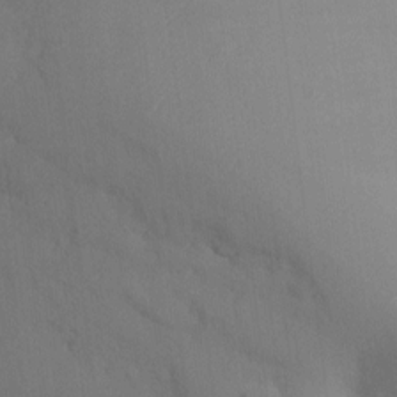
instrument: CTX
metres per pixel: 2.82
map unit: Ht
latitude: -8.1606
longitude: -30.6491
